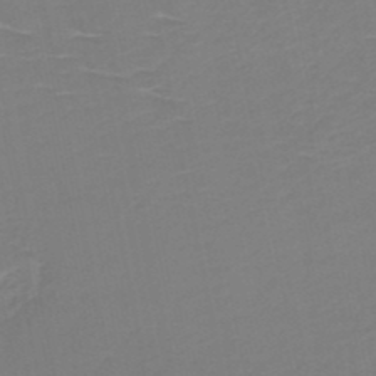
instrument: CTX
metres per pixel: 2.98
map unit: HNb
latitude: -49.8612
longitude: -47.1026
